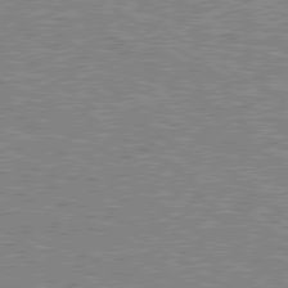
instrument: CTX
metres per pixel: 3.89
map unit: lApd
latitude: 79.1592
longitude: -162.2712
